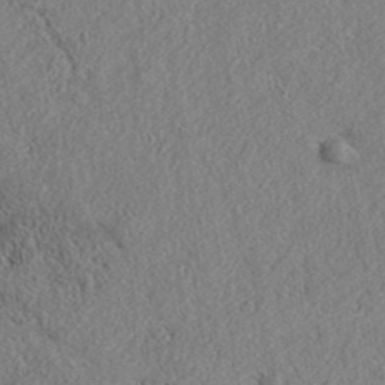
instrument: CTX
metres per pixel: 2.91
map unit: eAb
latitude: 37.8206
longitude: 113.1053
